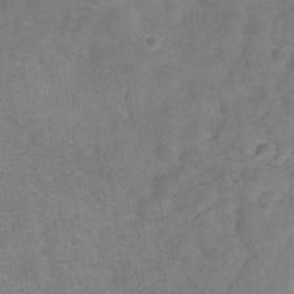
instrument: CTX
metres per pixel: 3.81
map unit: Hve
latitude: -31.3509
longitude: 95.4265
